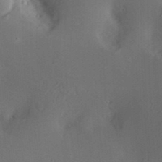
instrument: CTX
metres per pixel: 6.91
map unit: Nve
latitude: -9.1242
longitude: 174.7463
